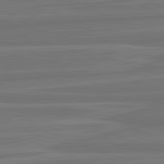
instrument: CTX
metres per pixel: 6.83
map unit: lApd
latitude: 82.4223
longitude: -175.2726
